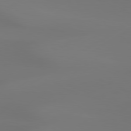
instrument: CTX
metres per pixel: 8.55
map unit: Hpe
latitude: 78.7813
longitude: -128.4412
